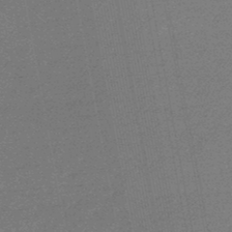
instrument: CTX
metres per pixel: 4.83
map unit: lHb
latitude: -46.6518
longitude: 72.1039
